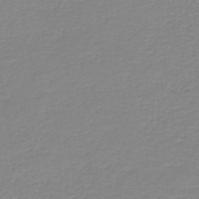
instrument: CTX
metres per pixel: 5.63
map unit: HNb
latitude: -44.8597
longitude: 53.4265
